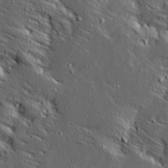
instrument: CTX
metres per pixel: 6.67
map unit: Ave
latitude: 14.3846
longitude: -138.3467
